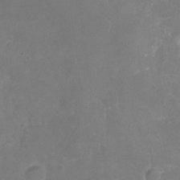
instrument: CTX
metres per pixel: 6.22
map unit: Nhu
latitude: -20.8408
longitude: -58.0444
